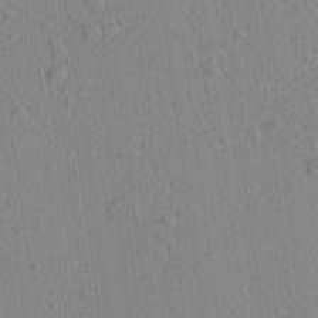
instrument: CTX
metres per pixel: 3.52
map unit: Aa
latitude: 21.7450
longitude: -139.3293
